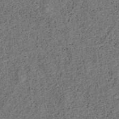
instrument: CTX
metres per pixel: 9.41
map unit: ANa
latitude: 39.4804
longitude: 21.9556
